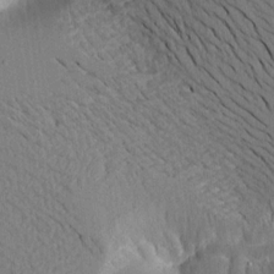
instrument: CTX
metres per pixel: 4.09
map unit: Aa
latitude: 15.3860
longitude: -147.8017
